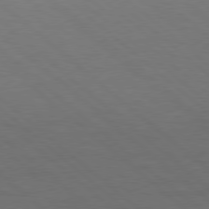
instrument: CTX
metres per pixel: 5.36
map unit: Hpe
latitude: 78.1767
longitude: -150.9324
